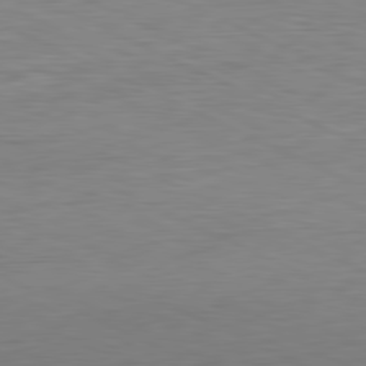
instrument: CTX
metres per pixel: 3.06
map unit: Ap
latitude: -81.5210
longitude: -62.6869
